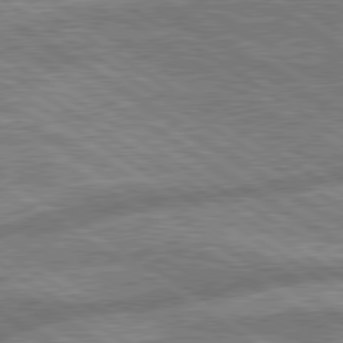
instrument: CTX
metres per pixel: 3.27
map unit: lApd
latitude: 79.7828
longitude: -170.2333
